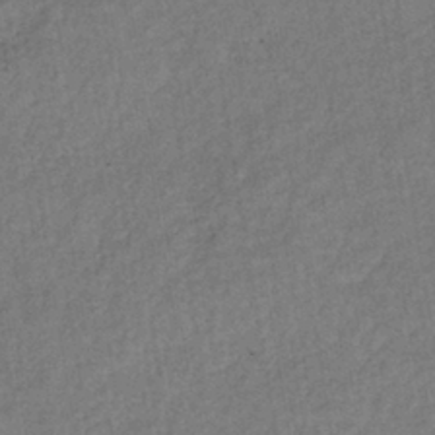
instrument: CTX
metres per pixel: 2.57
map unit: lHb
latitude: -39.5777
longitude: 72.9730
